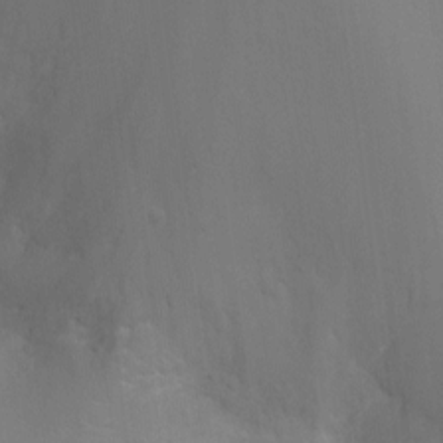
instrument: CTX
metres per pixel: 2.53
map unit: Ht
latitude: -8.5385
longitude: -24.3467
